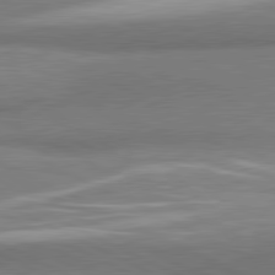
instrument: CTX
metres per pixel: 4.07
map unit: lApd
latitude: 81.3104
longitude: 164.7841
